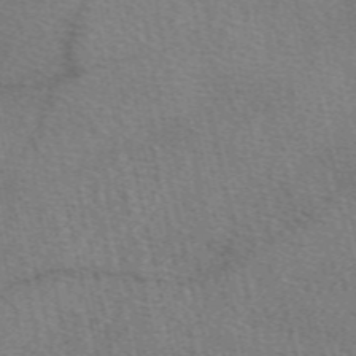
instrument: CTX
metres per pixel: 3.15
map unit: eAb
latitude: 50.6679
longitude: 115.5966
